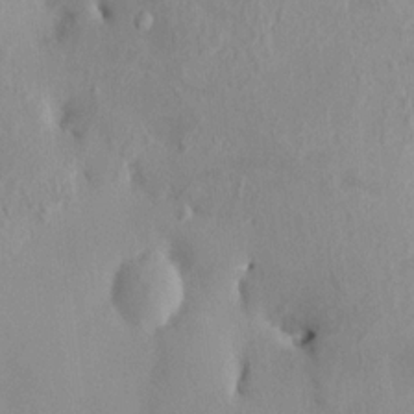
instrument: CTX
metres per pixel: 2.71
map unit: HNhu
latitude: 7.0836
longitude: -1.4426
